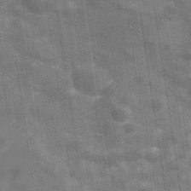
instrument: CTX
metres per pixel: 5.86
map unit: Hve
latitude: -30.7085
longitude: 93.3699
